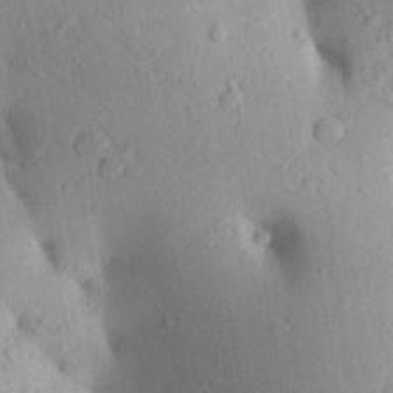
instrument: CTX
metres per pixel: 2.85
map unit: Aa
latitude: 29.1781
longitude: -148.1578
